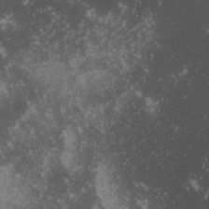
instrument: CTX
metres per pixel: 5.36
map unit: lHvf
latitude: -13.3510
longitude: -101.6505
